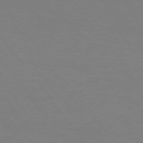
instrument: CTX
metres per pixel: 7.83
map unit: Hpe
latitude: 75.4238
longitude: -140.7246
